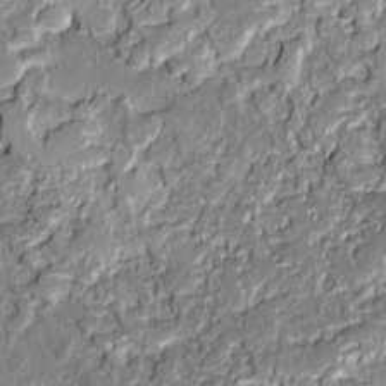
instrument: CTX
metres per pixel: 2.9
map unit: lAvf
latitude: -0.6141
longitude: -108.7624
